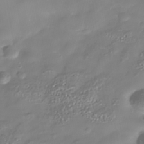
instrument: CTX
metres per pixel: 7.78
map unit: Nhe
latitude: -38.6708
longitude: -119.8961
